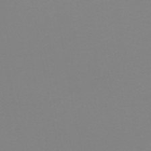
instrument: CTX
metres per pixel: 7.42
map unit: HNb
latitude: -47.4265
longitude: -48.7057
